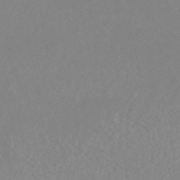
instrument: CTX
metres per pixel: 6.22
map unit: ANa
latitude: 44.8569
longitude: 23.0676
